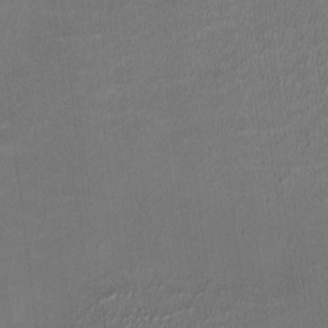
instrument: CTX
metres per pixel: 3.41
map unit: HNhu
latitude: -2.7463
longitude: -7.4048
